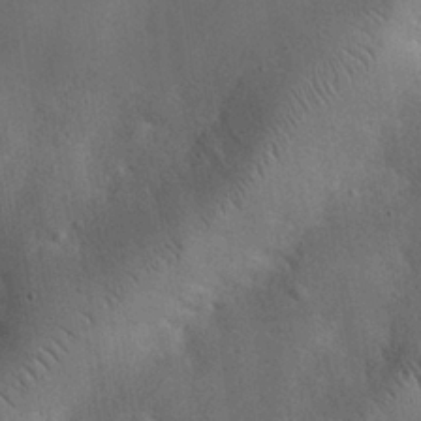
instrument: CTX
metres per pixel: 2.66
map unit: eHh
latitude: 26.1578
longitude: -68.3278
